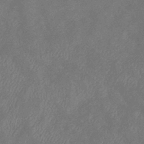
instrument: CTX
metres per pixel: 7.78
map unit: eHb
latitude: -38.8408
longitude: 77.2376
